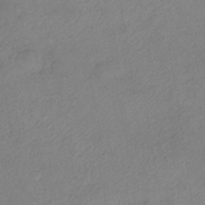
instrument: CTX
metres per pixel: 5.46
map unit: eHh
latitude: -41.8611
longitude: 119.4077
